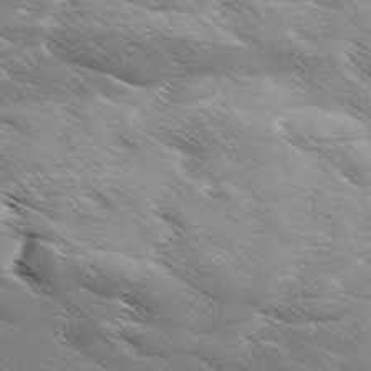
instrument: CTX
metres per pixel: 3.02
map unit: Ave
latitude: 11.3671
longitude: -106.4412
